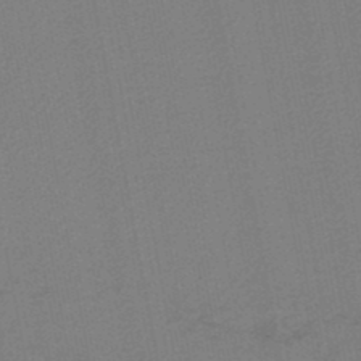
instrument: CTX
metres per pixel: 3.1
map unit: lHb
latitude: -46.6896
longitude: 72.9353
